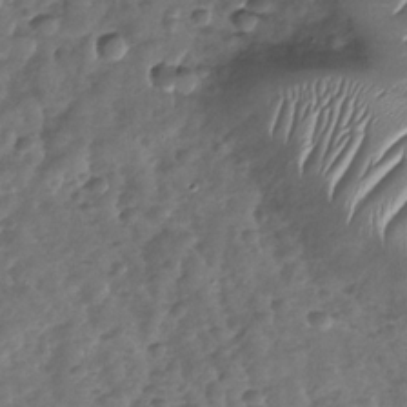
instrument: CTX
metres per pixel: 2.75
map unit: Nhu
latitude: -30.3684
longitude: -60.6490
